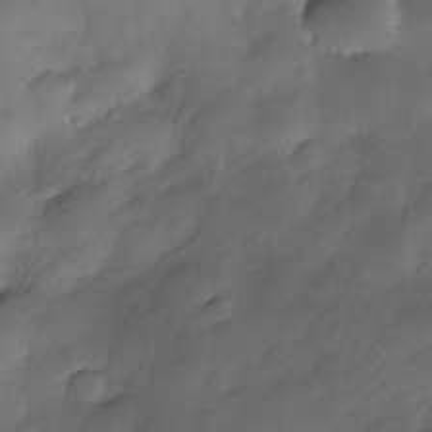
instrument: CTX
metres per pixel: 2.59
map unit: Nhe
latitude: -34.1984
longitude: -143.9339
